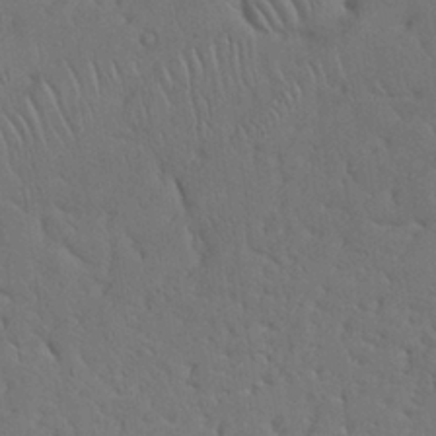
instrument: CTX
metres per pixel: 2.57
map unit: Nhu
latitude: 26.1011
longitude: -70.2522
